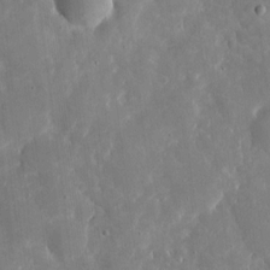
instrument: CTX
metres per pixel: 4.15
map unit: eHh
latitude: 5.4804
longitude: -70.2144
